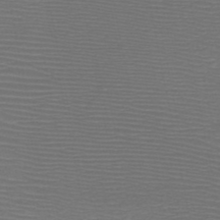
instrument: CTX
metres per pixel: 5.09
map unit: HNb
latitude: -48.3118
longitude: -44.4979
